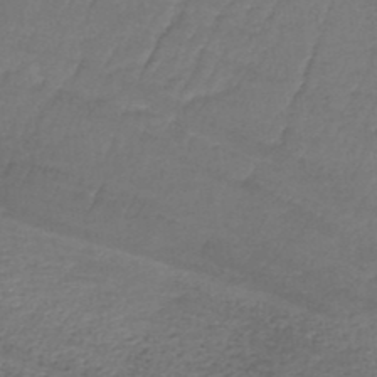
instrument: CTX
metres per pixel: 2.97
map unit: lHb
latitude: -36.9541
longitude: 59.2942
